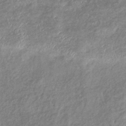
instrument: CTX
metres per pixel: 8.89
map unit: eHb
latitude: -39.9367
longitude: 81.4077
